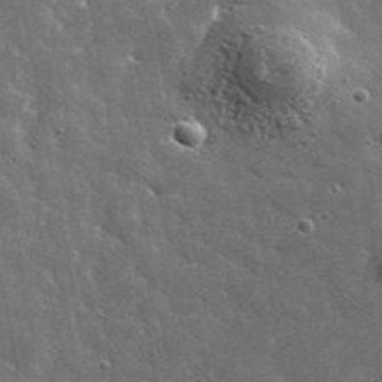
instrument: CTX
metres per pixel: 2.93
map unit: lHvf
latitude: 35.7827
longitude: -88.4223
